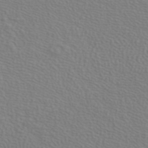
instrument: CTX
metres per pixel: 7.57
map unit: ANa
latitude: 39.9717
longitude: 20.4251
